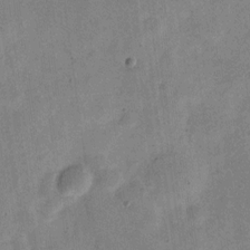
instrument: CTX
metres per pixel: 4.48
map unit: Nve
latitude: -24.1039
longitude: 106.6330
